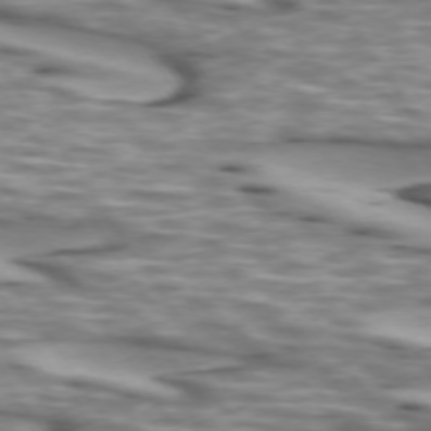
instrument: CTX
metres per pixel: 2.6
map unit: lApd
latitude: 73.9339
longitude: -57.5749
